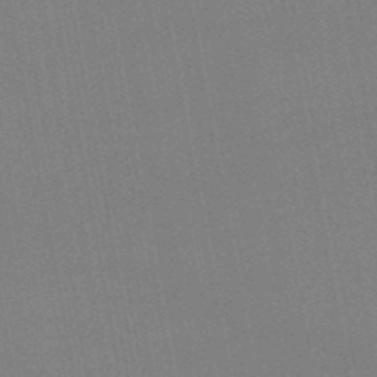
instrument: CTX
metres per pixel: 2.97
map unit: lHb
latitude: -46.4818
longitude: 70.6330
